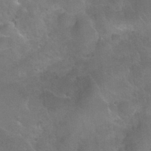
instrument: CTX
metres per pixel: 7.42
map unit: Nhu
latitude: 31.1404
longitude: -53.9717
